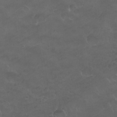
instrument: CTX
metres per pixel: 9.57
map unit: Nhu
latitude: 26.4601
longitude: -52.6680
